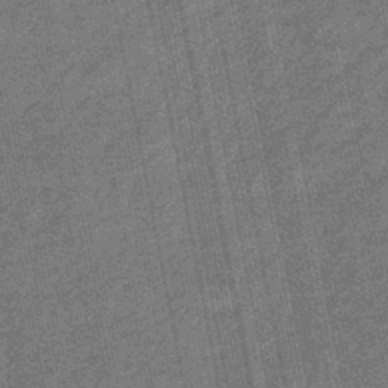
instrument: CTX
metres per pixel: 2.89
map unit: eHb
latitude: -43.9745
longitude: 87.1809
